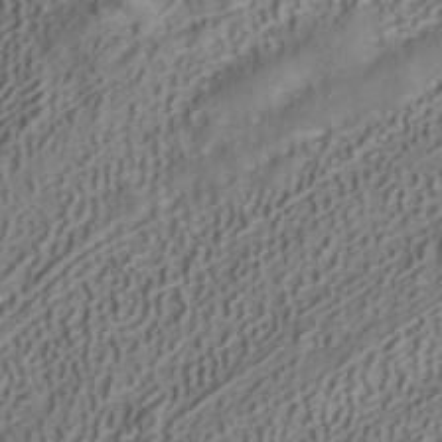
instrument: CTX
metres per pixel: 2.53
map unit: ANa
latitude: 41.5560
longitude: 34.6896
